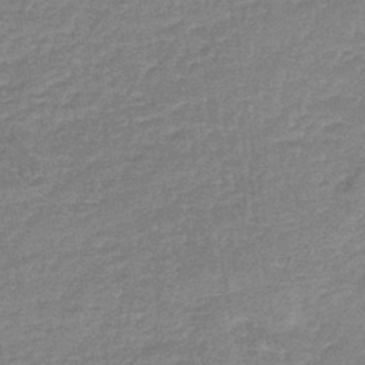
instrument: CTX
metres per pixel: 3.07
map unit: lHb
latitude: -41.3132
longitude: 66.9542
